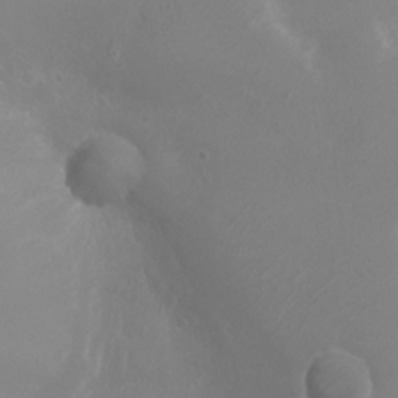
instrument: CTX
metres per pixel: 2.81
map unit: Ht
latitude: -4.1794
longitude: -24.4601
